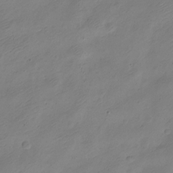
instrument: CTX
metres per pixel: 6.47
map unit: Nve
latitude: -22.4629
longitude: 106.1606
